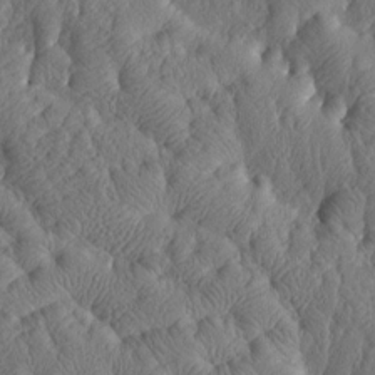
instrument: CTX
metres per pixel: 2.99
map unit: Htu
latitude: -7.8611
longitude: 177.8989
